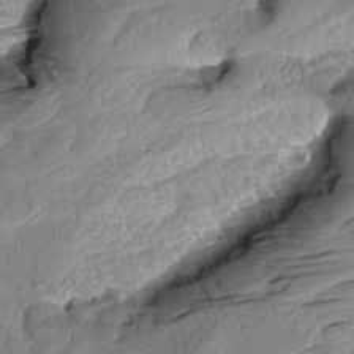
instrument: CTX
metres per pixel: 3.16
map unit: Aa
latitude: 8.9136
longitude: -134.2333
